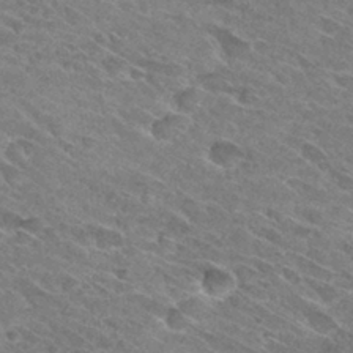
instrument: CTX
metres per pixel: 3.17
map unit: Hto
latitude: 31.1781
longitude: -45.5938
